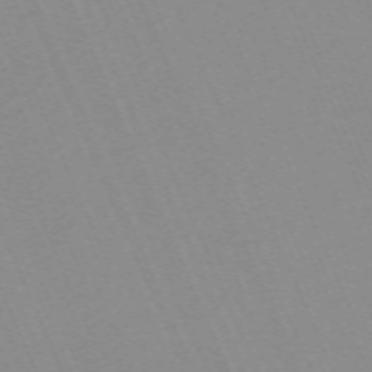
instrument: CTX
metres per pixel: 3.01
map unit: Nhu
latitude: -67.2187
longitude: 39.1242
